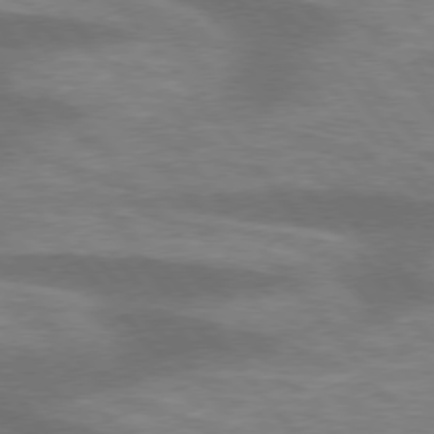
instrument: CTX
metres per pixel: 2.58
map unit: lApd
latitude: 75.6505
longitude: -58.0633
